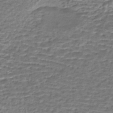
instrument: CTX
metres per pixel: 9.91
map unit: eHh
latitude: -43.7288
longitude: 119.9367
